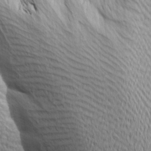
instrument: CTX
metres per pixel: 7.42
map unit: Ave
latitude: 14.2145
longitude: -131.9906
